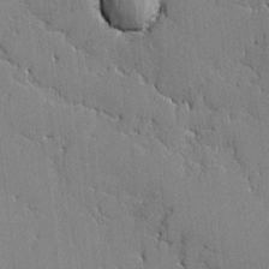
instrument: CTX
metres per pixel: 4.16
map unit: lAvf
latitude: -1.2565
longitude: -108.8569
